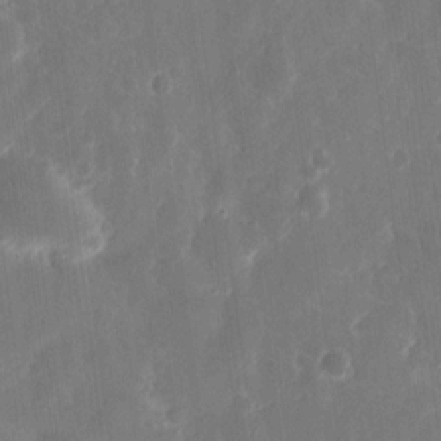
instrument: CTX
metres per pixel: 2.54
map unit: eHh
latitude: 12.5546
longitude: -73.1026
